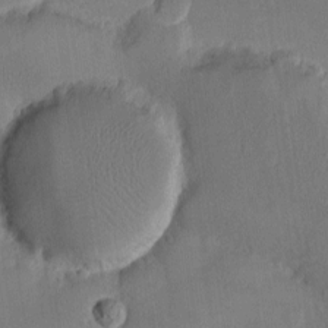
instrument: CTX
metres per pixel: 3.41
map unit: eHh
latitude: -9.5966
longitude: -67.7449
